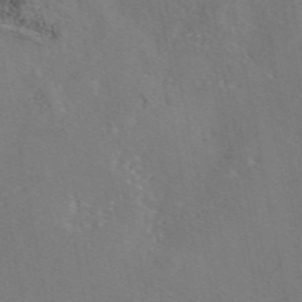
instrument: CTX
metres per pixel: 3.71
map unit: eAb
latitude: 46.2901
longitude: 110.6329
